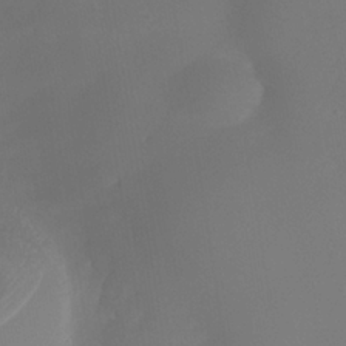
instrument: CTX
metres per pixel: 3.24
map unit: Nhe
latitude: -38.3306
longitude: -119.5938
